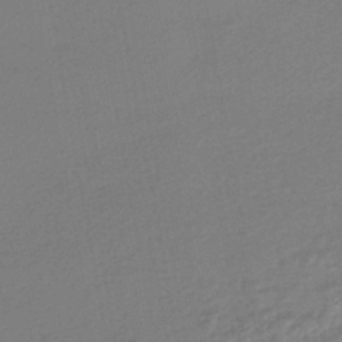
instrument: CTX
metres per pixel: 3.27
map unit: HNhu
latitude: -44.4062
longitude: 93.9556
